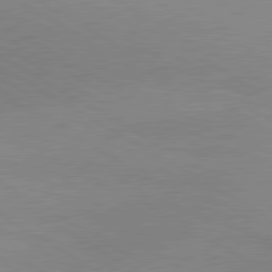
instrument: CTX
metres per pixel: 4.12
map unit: lApd
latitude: 80.4412
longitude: 125.8422
